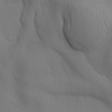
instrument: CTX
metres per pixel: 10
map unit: Aa
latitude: 26.8002
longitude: -138.2333
